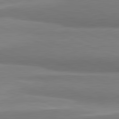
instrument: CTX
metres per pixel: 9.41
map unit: lApd
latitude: 81.7450
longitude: 165.8612
